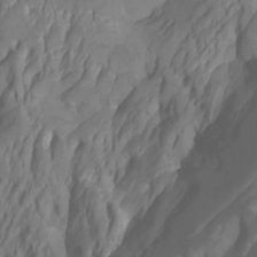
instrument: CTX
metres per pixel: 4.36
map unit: Htu
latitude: -7.5021
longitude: -49.6694
